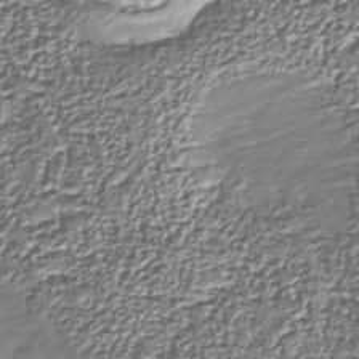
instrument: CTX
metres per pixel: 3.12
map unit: Nhu
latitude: -37.7666
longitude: -82.1199
